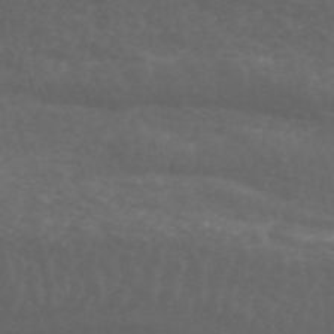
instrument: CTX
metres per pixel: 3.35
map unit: ANa
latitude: 44.1578
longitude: 26.2928
